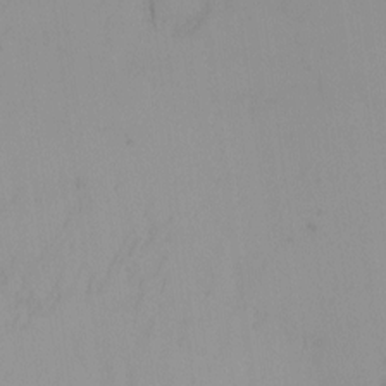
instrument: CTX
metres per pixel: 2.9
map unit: Nhu
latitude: -7.2943
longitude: -89.9717
